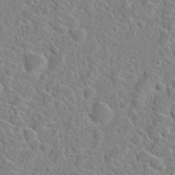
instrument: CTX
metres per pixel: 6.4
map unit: Hto
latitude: 21.6127
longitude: -44.8569
